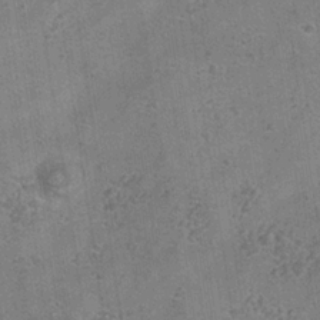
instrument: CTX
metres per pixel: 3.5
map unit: Hve
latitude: -34.7274
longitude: 89.8233
